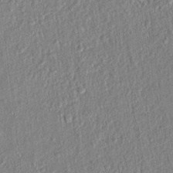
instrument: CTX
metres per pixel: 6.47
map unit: lAvf
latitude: 7.3482
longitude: 166.7274
